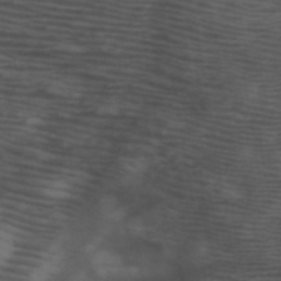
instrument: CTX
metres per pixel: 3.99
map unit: HNb
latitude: -50.8597
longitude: -44.8569
